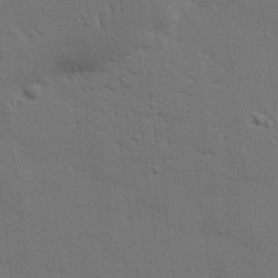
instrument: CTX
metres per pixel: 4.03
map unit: eHh
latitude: 27.1025
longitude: -81.7261
